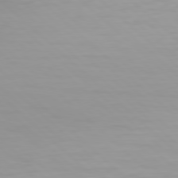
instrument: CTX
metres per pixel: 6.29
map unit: Hpe
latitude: 78.0633
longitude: -168.4223
